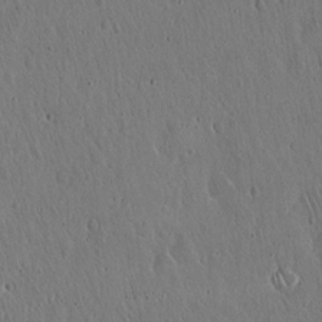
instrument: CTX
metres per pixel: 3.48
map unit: Hto
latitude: 17.8961
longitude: -59.4049
